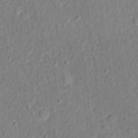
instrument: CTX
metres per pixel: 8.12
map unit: Hto
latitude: 12.4412
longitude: -38.3467
